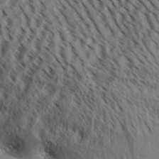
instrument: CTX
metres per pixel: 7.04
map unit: Aa
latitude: 30.8947
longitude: -139.8961
